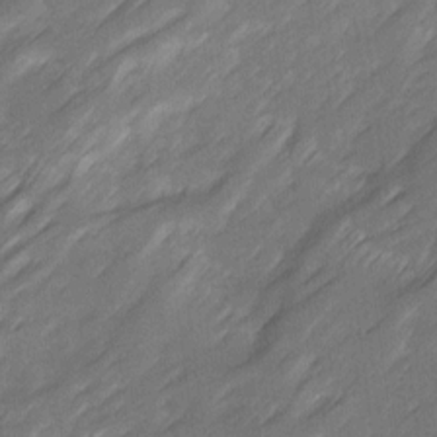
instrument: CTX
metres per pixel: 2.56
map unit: Ave
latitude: 16.3845
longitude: -136.1578
